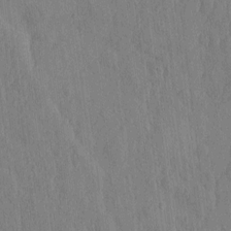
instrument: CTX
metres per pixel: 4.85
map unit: HNhu
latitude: -3.1431
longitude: 14.5196
